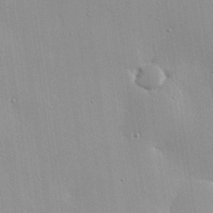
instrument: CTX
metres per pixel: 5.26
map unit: eHh
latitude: 24.4601
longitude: -89.4238
